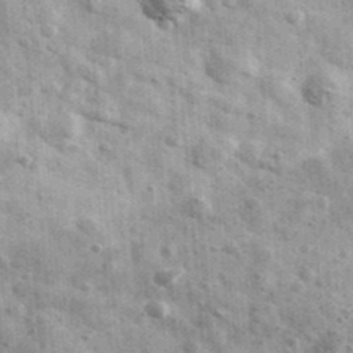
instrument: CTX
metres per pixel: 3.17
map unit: Ave
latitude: 40.9136
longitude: -106.5924
